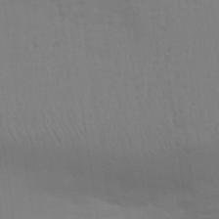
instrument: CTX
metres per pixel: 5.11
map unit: Aa
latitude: 29.5560
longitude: -134.9702
